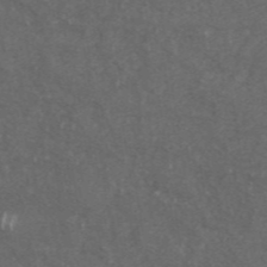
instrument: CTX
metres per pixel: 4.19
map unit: ANa
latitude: 46.2901
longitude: 27.4265
